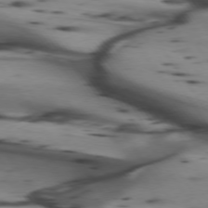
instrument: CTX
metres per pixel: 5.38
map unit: lApd
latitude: 74.6113
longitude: -64.4790
